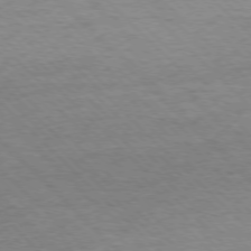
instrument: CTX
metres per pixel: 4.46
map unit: Ap
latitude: -77.3888
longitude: -94.8191
